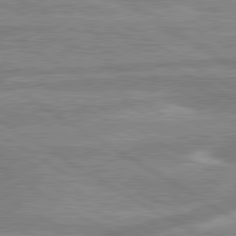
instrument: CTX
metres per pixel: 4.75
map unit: lApd
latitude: 80.2522
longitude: -170.5168
